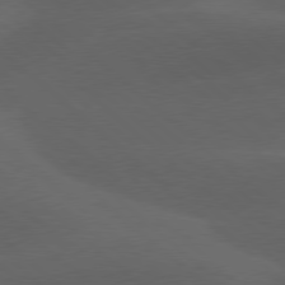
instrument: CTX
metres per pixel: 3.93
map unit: lApd
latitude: 78.2145
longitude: -52.0255
